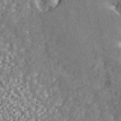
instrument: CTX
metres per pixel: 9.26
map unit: ANa
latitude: 45.3670
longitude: 46.5573
